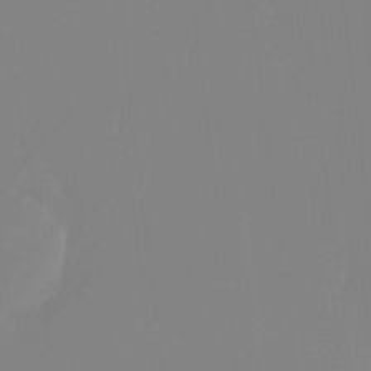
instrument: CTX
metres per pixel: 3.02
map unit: Ht
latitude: -14.3496
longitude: -51.6316
